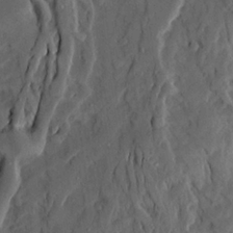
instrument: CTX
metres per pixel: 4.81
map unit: Ave
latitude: 23.2537
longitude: -132.5357
